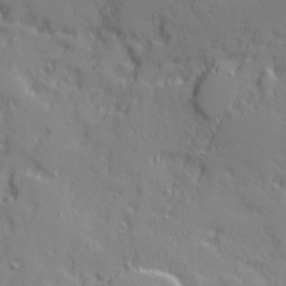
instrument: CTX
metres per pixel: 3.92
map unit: Ave
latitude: 11.2159
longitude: -101.7450
